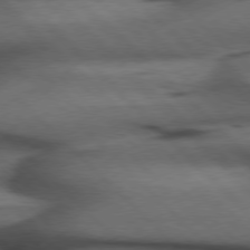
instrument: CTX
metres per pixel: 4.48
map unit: Hpe
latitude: 77.1214
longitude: -155.2537
